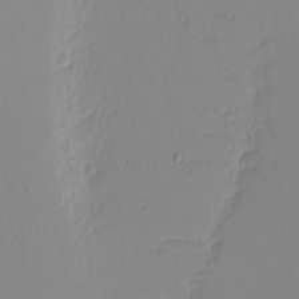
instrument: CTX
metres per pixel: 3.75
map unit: Nhu
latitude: -4.6518
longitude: -81.2159
